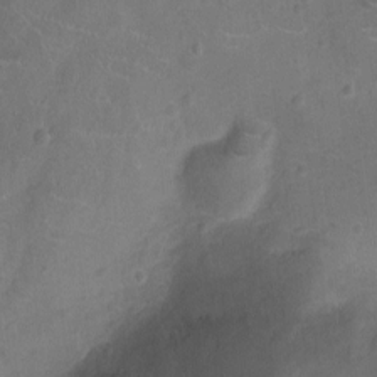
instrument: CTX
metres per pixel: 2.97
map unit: Ht
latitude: -9.6533
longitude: -21.4238
